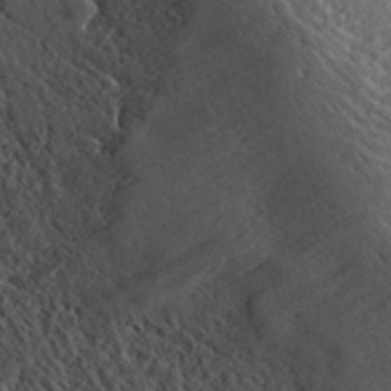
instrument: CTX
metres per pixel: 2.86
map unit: ANa
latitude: 41.3859
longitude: 29.9556
